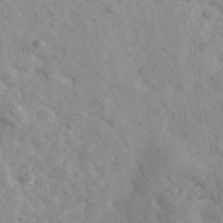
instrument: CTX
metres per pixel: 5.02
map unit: Ave
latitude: 39.8961
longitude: -110.4790
